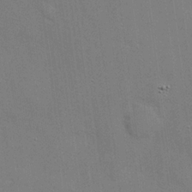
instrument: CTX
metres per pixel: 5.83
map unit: Hve
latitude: 17.7450
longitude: 151.2376
